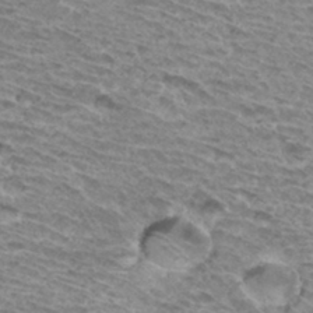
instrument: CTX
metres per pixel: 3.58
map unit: Hto
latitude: 33.4993
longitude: -40.5356
